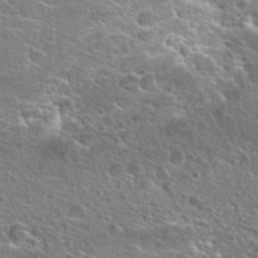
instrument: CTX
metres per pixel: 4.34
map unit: Hto
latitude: 25.6504
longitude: -44.4601
